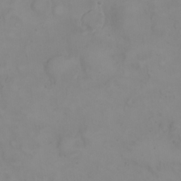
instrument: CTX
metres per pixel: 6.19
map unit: eHh
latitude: 22.9892
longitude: -60.7813
